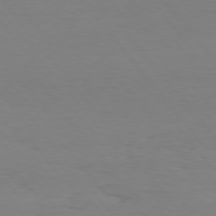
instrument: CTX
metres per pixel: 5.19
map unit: Hpe
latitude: 75.4804
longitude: -141.0647
